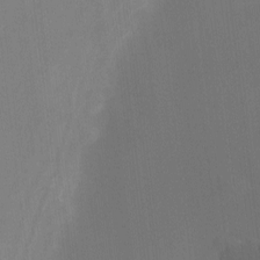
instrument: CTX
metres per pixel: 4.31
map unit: Nhu
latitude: -10.8786
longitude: -75.4238
